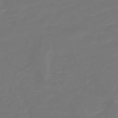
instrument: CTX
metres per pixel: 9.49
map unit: HNb
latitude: -47.2754
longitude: 54.1606
